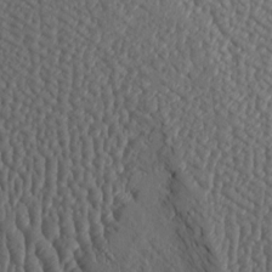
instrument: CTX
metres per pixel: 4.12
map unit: Htu
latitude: -3.6721
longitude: 157.2754
